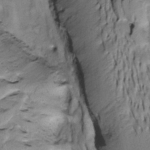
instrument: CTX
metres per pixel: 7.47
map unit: Htu
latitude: -4.5384
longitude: 150.2361
